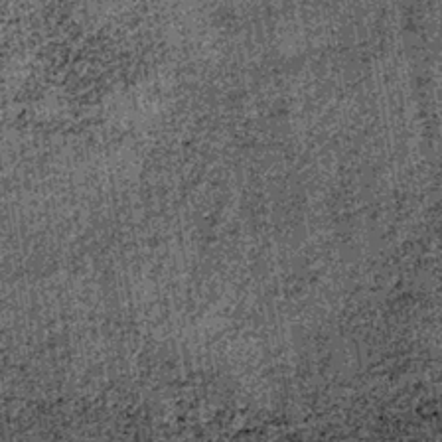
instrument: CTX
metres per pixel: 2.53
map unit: lHb
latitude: -38.1417
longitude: 67.6722
